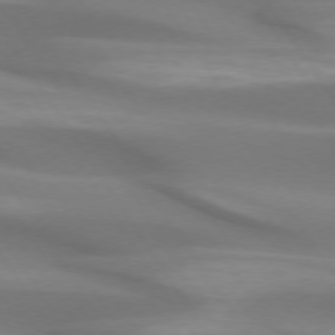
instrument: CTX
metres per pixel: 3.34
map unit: lApd
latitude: 73.8773
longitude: -50.8002
